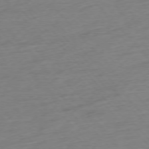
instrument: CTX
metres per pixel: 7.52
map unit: Hpe
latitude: -76.3495
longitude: -14.5924
